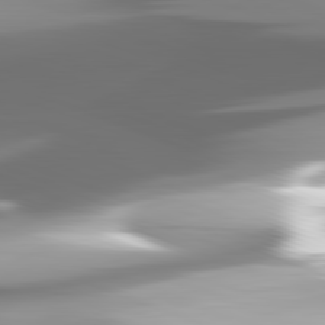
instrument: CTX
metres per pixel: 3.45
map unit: lApd
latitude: 82.1011
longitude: -147.9906
